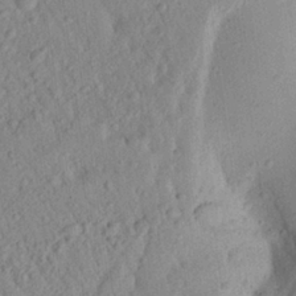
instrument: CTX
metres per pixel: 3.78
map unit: Aa
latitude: 23.1214
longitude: -147.4994
